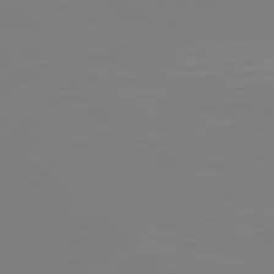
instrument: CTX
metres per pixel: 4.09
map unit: Hpe
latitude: 77.9717
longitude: -136.3468
